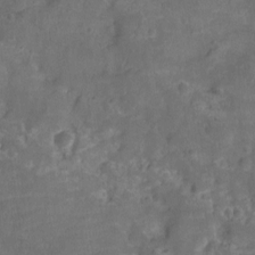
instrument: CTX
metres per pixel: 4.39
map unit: Ht
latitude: -10.1417
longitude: -22.2900
